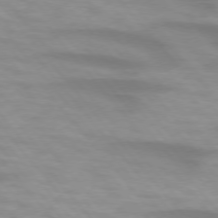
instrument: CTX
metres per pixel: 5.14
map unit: lApd
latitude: 74.3845
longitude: -60.2900
